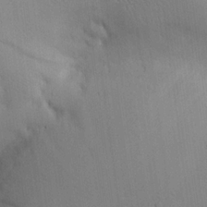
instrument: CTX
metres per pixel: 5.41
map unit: Aa
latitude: 19.1781
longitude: -141.2914
